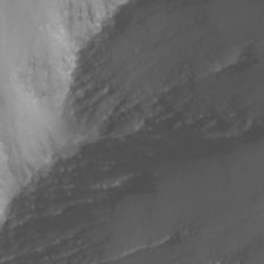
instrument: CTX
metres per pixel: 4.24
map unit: Nhu
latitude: -13.9367
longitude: -64.8191
